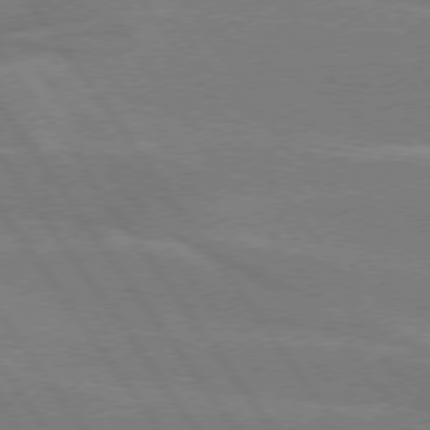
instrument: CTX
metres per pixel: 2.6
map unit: lApd
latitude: 74.9325
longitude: -66.7246
